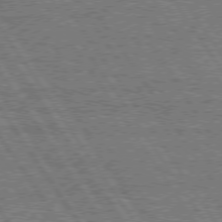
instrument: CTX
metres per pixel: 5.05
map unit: Hpe
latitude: 75.3104
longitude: -155.5560
